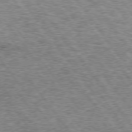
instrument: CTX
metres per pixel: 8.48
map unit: lApd
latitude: 73.4238
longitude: -76.7435
